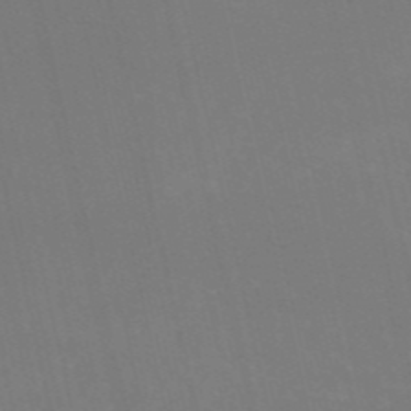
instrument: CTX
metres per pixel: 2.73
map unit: HNb
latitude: -54.4251
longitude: -35.2726
